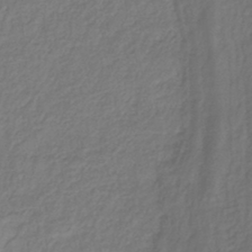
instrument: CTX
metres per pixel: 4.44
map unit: HNhu
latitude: -29.1998
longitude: 68.1038
